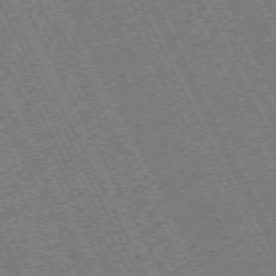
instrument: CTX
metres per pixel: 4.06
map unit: Hpe
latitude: -71.6344
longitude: 10.4629
